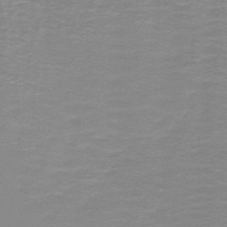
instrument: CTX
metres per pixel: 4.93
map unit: lHb
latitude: -44.0850
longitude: 55.6155
